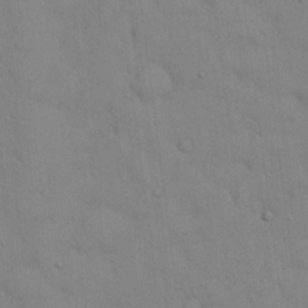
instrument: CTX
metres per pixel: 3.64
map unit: eHh
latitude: 16.0633
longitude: -62.5168
